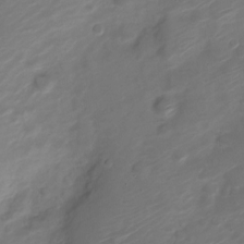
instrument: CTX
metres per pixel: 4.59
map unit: Nve
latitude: -20.0850
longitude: 107.0109
